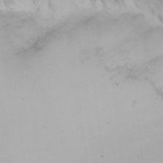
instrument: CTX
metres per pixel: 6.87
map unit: Nhu
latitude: -4.5762
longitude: -91.7828
